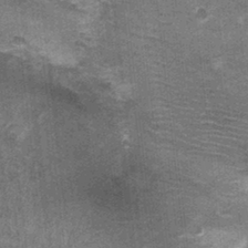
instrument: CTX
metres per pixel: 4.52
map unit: Nhu
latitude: 0.3845
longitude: -16.8002
